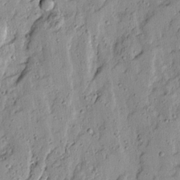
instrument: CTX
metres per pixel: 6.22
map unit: Ave
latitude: 13.6883
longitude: -132.5735
